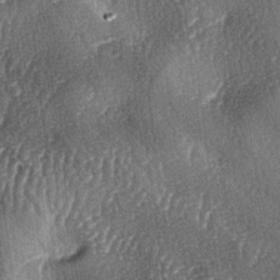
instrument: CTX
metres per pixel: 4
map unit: lAa
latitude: -5.2376
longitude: -126.5168
